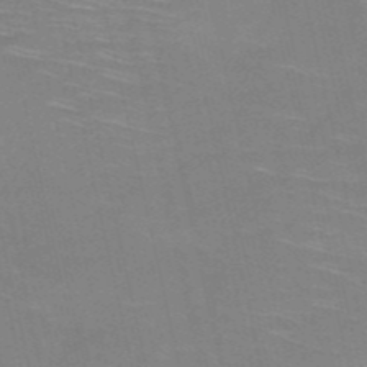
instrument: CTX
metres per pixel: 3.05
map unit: HNb
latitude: -52.1039
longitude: -45.2537
